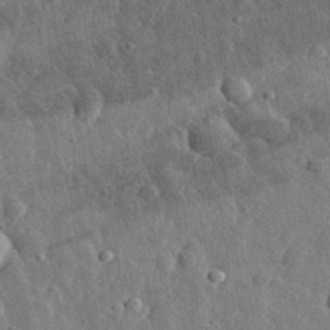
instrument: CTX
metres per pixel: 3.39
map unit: eHh
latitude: 33.2726
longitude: -79.6505
